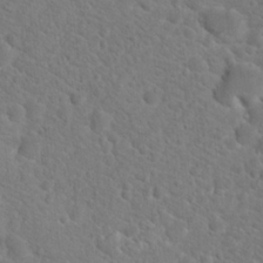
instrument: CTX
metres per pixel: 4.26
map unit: Hto
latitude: 18.9324
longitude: -38.5735
